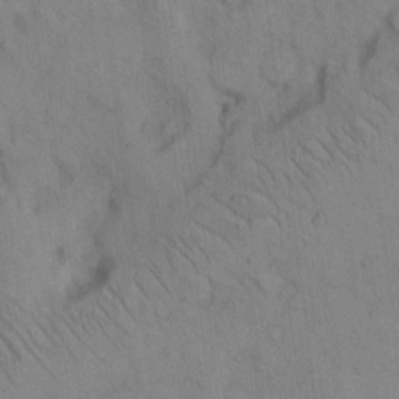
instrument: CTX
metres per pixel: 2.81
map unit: Hto
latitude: 7.1214
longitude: -60.4223
